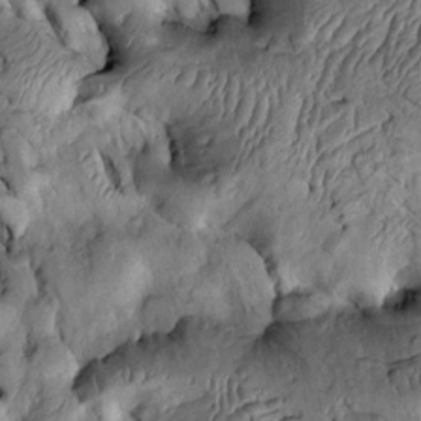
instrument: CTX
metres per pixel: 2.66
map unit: Htu
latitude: -2.2739
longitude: 150.5951
